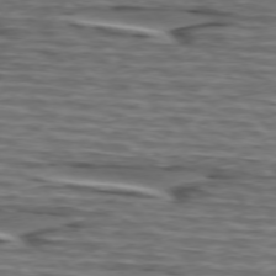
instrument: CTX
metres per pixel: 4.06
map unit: lApd
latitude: 75.2348
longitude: -71.5749
